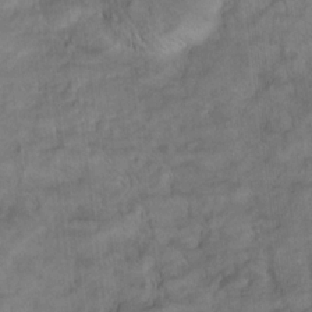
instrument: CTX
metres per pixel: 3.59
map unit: Hto
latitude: 15.8206
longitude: -37.0270
